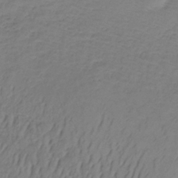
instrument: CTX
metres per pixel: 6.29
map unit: lHb
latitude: -33.5399
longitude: 67.5966
